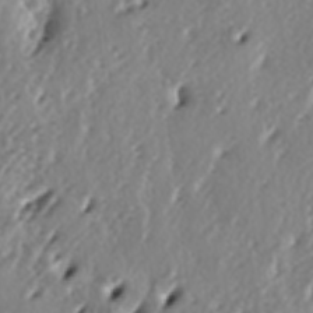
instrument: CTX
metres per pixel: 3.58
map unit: lAa
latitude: -6.7463
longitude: -124.3656
